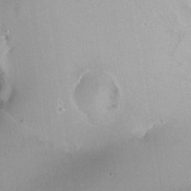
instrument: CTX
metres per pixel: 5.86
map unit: Nhu
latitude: -10.6519
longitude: -36.8947
